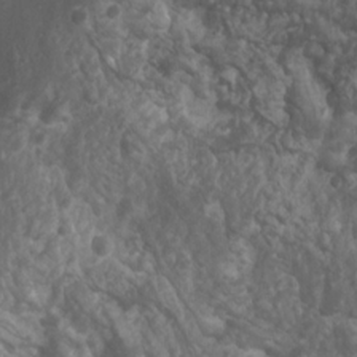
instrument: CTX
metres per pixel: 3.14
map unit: Nhu
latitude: 7.0080
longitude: -20.6868
